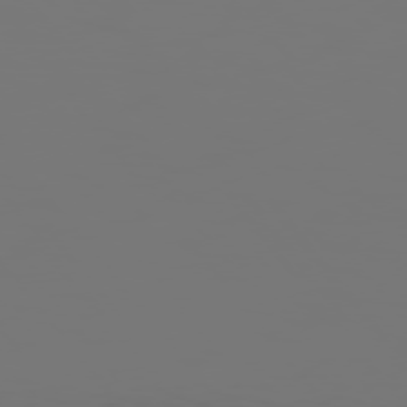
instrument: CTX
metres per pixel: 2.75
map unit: Hpe
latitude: 75.3482
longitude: -127.2348
